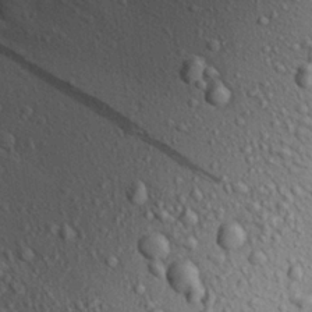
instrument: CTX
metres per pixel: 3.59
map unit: Aa
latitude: 22.3656
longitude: -139.8772
